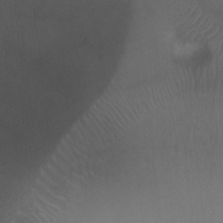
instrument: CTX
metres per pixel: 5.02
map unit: Ht
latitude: -10.6519
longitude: -28.4601
